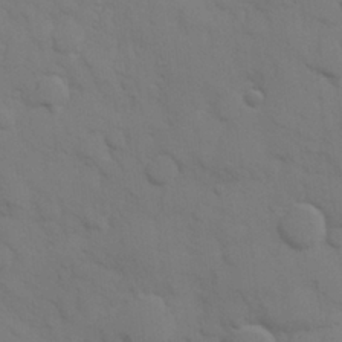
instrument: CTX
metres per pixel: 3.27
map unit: Hve
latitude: 25.8961
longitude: 148.4062
